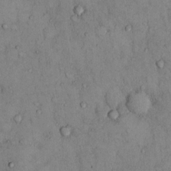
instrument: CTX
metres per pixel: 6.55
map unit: Hto
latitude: 11.4616
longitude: -59.9906
